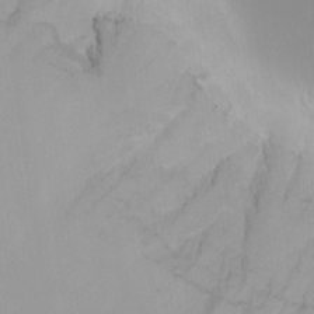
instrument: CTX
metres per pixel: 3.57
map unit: Nhu
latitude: -4.2928
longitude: -91.9528
